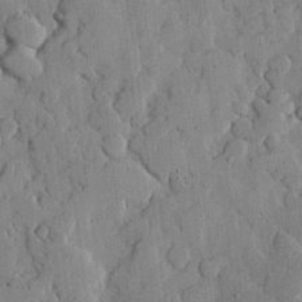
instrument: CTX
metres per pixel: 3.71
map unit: lHvf
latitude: 18.1389
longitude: -112.7624
